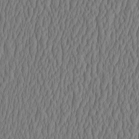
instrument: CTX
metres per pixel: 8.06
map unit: HNhu
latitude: -3.0675
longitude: 13.3321
